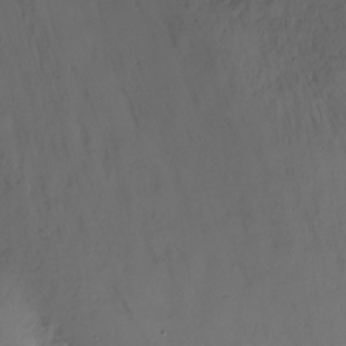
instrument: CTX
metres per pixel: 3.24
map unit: Nhu
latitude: -11.4454
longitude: -46.7624
